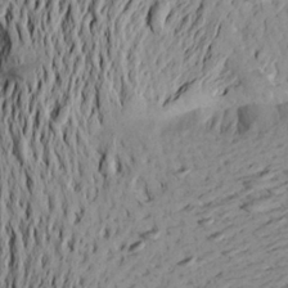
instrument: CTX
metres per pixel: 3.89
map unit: Aa
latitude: 21.2915
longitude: -148.8947
